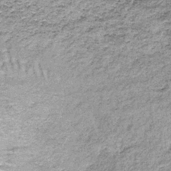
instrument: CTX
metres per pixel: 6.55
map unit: lHb
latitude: -36.2361
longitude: 65.1620
